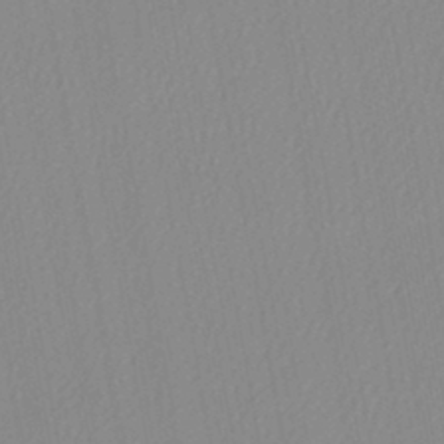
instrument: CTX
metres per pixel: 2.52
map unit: lHb
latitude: -44.3117
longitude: 73.0486
